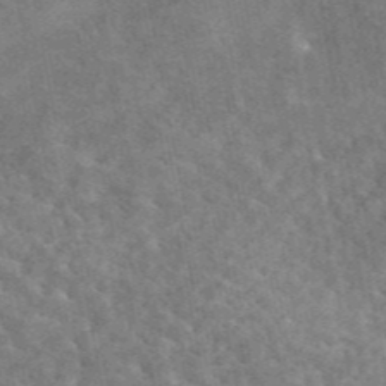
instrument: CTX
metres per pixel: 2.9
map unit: eAb
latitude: 45.0080
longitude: 124.6707
